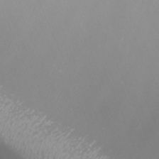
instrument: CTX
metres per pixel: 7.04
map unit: Nhu
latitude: -7.4832
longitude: -76.8380
